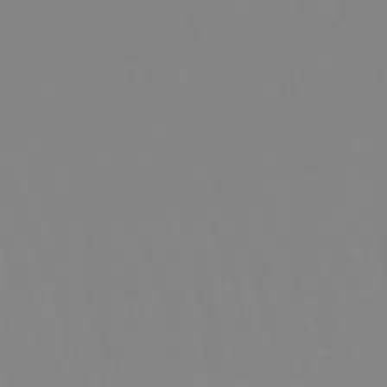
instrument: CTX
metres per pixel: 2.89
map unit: eHb
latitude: -50.2550
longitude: 74.0661
